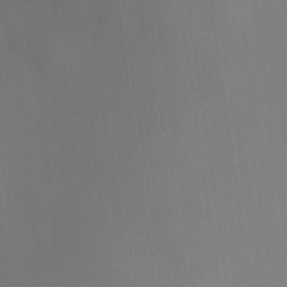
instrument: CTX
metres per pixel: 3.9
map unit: HNhu
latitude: 9.1403
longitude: 14.4440
